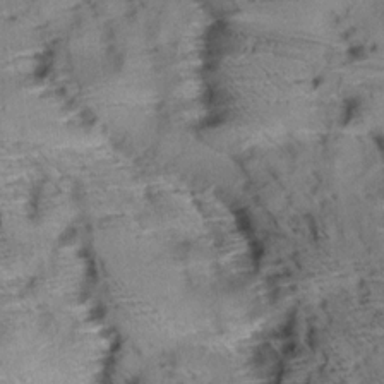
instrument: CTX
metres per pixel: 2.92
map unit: Aa
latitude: 9.0081
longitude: -140.2144
